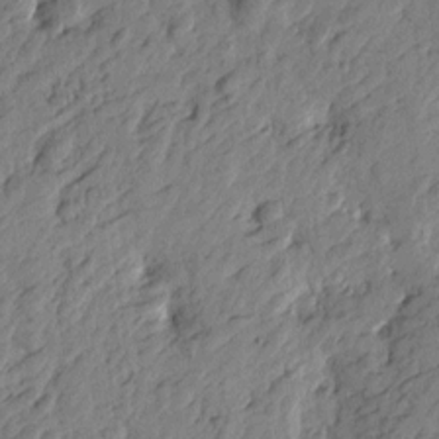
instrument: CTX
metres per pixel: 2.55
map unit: Htu
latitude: -3.2564
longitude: 179.7666
